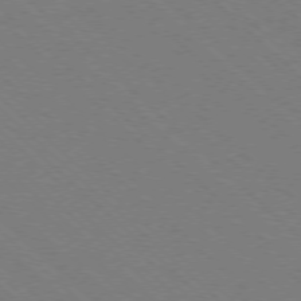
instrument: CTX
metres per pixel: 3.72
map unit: Ap
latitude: -77.5399
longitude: -65.7639
